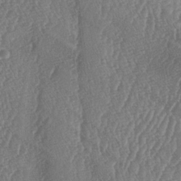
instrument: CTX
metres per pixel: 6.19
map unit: lAa
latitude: -6.2550
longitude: -130.0255
